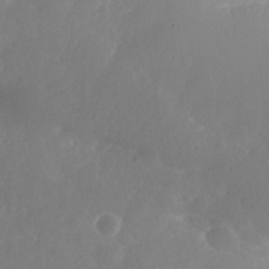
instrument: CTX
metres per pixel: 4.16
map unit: Nhe
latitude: -36.4629
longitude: -177.9717
